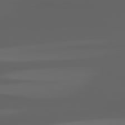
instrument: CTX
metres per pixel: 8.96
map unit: lApd
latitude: 82.7813
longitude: -136.0255
